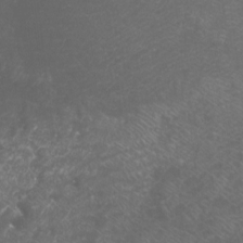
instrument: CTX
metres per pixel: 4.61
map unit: Htu
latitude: -11.8989
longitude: -71.3104
